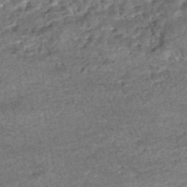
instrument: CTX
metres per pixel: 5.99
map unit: HNhu
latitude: -48.1606
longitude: 102.6519
